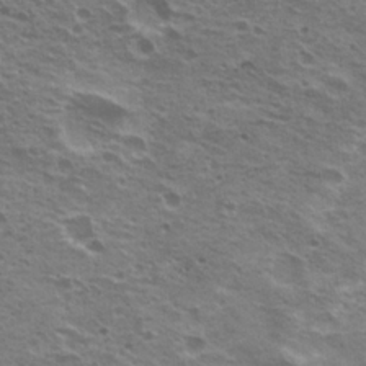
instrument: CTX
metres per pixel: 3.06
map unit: Nhu
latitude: 20.4223
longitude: -31.2915
